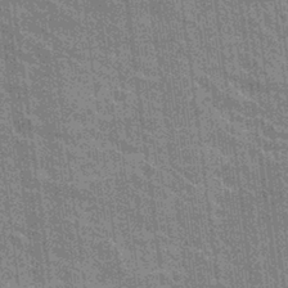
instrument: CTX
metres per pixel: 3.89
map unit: Hto
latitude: 27.1214
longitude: -41.3481
